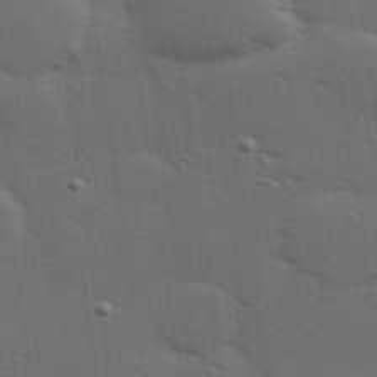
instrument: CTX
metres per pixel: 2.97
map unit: Hve
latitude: 27.8017
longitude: -91.7450
